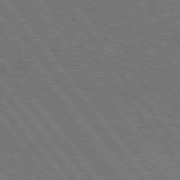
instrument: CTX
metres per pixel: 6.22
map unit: Hpe
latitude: 74.8947
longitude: -149.8961
